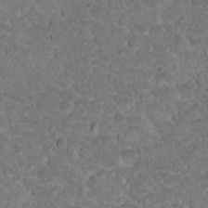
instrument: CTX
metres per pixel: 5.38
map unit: Hto
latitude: 18.7624
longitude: -34.2144
